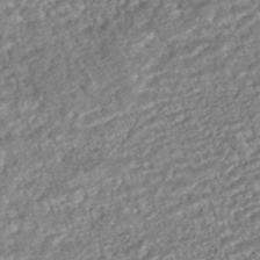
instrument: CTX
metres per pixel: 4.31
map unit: HNhu
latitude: -46.8408
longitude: 99.3887
